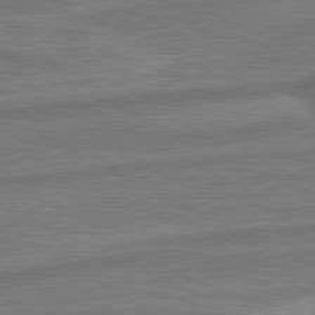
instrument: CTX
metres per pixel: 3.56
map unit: lApd
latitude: 81.4237
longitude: 172.1795
